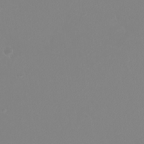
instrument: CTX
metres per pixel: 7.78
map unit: eHh
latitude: -8.9731
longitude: -70.0255
